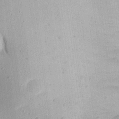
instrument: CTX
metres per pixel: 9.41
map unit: Aa
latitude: 15.8206
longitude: -146.1389
